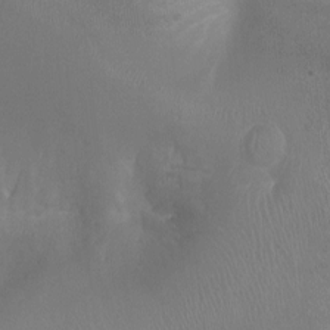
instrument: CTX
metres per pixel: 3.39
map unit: Ht
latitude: -1.7856
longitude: -17.4049
